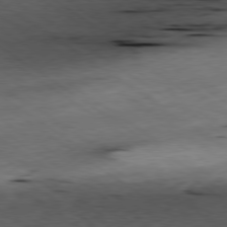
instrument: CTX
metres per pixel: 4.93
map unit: Ap
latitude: -79.8044
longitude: -91.5182
